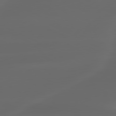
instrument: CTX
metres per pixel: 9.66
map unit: lApd
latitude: 80.0822
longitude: -116.3089
